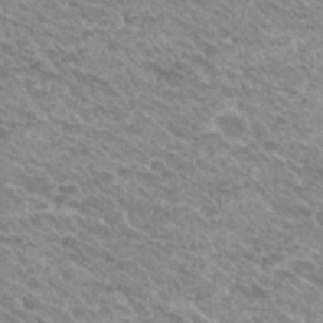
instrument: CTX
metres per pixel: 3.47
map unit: Hto
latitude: 26.2145
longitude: -36.2712
